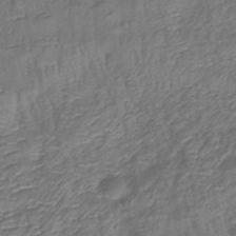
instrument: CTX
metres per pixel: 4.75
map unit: eHb
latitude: -39.8800
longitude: 78.9352
